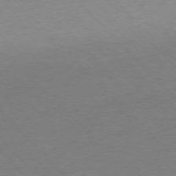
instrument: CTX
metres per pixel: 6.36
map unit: Ap
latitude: -76.6518
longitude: -85.5749
